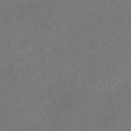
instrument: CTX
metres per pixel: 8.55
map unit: eHb
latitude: -32.5574
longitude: 70.4062
